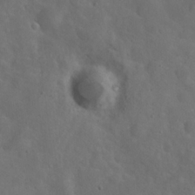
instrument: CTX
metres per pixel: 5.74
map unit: Hto
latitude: 18.5734
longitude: -53.8206
